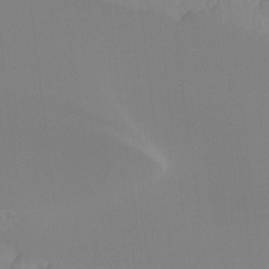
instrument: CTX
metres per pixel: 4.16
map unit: Hto
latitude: -8.3495
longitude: -47.8584
